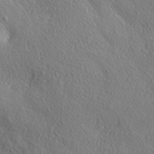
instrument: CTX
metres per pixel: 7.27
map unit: ANa
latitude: 35.9150
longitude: 14.6897
